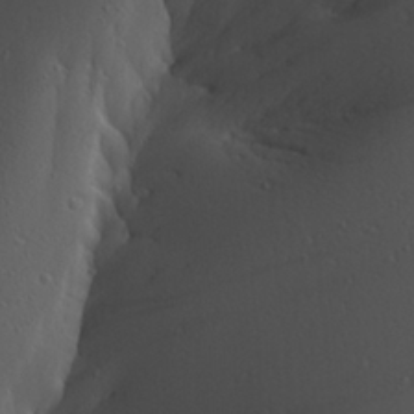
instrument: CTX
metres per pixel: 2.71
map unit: Ave
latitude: 23.1970
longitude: -135.3103
